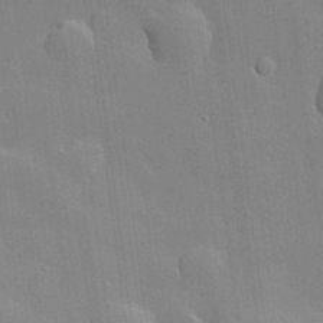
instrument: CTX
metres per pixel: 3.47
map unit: lHvf
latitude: 21.5371
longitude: 145.2376
